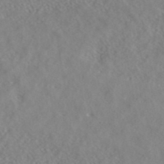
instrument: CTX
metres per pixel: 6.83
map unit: ANa
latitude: 40.2711
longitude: 23.9367
